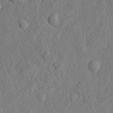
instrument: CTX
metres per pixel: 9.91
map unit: lHvf
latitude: 23.3293
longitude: 143.6721
